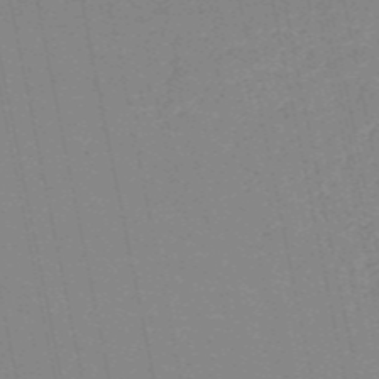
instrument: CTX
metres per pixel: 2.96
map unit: HNb
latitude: -54.1606
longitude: -45.1970
